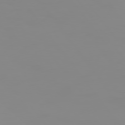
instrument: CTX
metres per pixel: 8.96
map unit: Hpe
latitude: 74.7435
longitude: -126.8947
